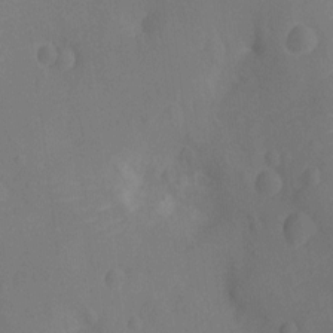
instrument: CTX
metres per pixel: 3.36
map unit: Ht
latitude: -12.2173
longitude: -24.0633
